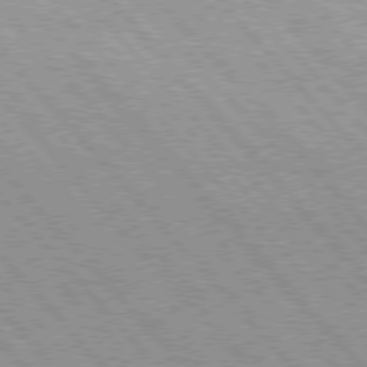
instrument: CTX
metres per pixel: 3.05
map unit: Hpe
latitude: 76.1011
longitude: -150.7624
